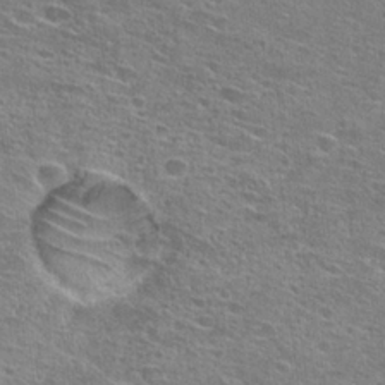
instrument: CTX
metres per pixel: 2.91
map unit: Hto
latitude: 25.1781
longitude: -44.1200
